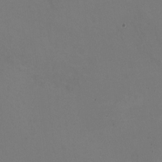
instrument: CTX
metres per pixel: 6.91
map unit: HNhu
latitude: -2.1605
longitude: -2.6868
